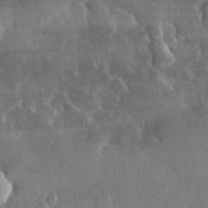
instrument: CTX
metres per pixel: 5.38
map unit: lHvf
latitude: 32.8947
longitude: -90.9514
